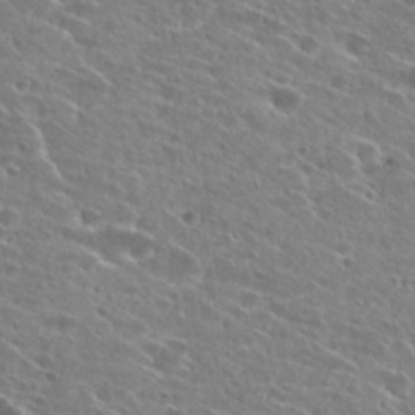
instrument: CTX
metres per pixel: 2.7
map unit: Hto
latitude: 27.3293
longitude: -44.8947
